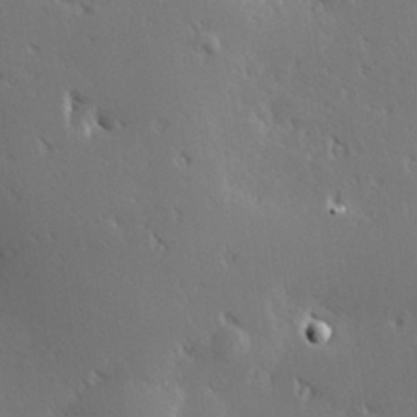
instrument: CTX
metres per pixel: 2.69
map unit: Hve
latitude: 27.6694
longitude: -93.2726
